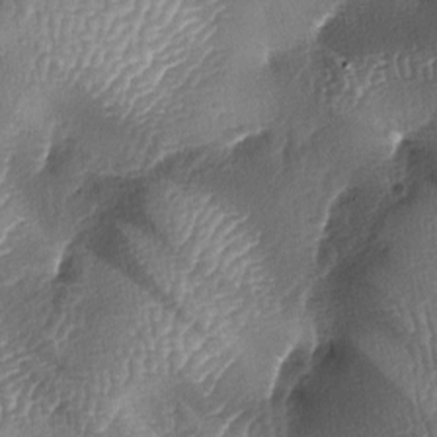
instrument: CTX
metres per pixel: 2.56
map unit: lAa
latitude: -6.0472
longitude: -127.4049
